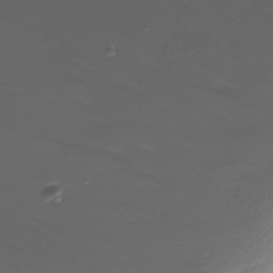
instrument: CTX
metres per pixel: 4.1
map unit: Nhu
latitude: -8.8030
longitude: -80.7246
